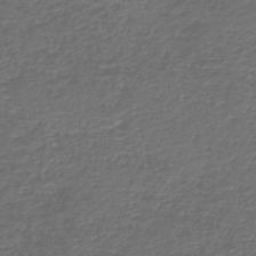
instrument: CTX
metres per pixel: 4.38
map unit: HNb
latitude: -43.9178
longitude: 50.4062
